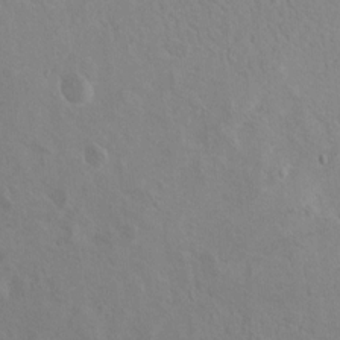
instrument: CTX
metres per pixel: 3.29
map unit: Hto
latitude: 9.0459
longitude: -35.2537
